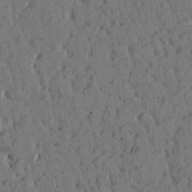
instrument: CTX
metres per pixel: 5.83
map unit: eHh
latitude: -1.8990
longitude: 17.4266
